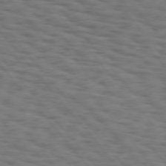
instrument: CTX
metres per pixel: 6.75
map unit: Hpe
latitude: 74.8569
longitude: -134.5923
